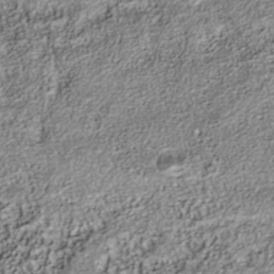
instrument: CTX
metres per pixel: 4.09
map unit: Nhu
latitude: -40.8597
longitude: -84.0633
